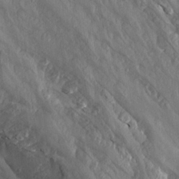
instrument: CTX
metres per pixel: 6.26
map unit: Aa
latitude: 15.8017
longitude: -145.7260
